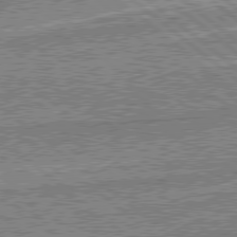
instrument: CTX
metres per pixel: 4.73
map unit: Hpe
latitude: 78.8191
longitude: -143.7261
